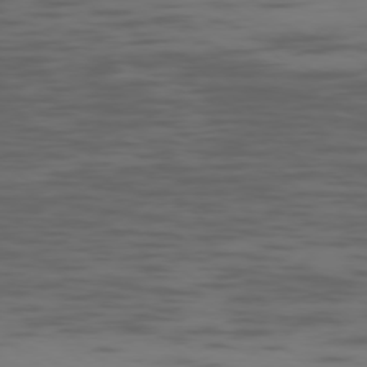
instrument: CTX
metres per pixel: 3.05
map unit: Ap
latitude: -77.2754
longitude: -67.0080
